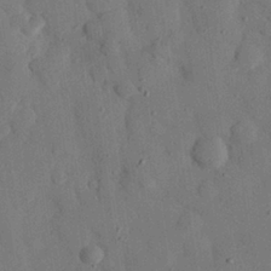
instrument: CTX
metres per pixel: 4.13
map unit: eHh
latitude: 26.7246
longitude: -76.6868
